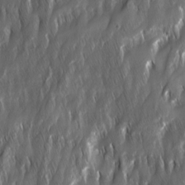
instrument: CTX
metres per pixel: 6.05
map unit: Ave
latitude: 15.4805
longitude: -135.2159
